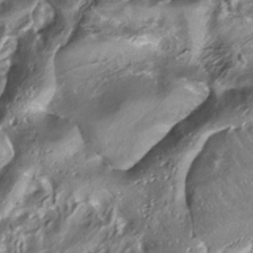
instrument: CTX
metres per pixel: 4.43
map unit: ANa
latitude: -38.4629
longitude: 97.3510
